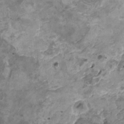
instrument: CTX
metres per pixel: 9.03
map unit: HNhu
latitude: 4.8191
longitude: 3.1242
